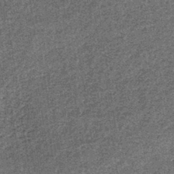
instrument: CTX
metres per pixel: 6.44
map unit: lHb
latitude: -39.1242
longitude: 66.6330
